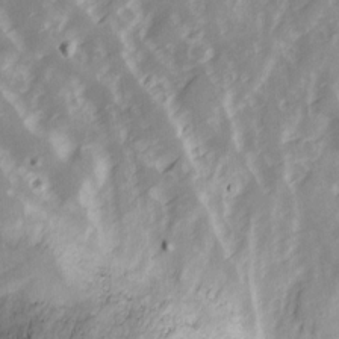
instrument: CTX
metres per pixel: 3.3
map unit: Ave
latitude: 13.1592
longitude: -103.4237
